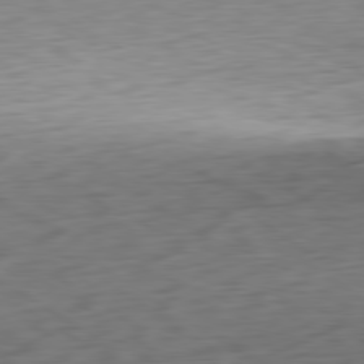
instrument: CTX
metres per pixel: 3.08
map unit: Ap
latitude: -80.5385
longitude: -69.5371
